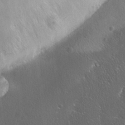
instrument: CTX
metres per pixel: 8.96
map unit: Ave
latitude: 0.2711
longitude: -113.6127
